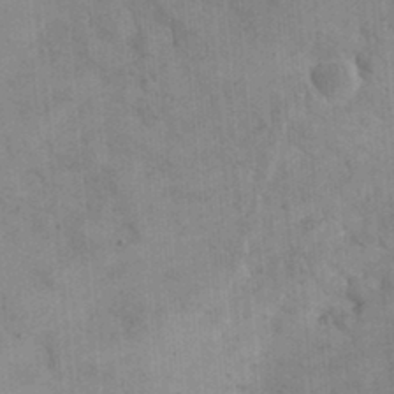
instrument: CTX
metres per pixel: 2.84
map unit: eHh
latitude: 24.8380
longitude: -65.1781
